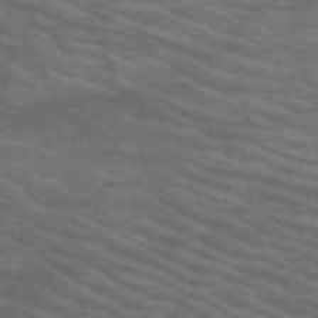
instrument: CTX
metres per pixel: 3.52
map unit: HNb
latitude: -53.3131
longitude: -44.8002
